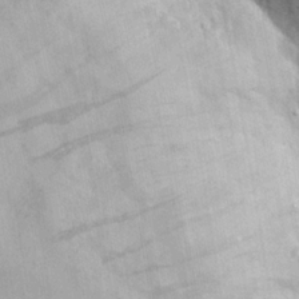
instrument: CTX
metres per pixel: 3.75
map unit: eHh
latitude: 19.9339
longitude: -71.0647
